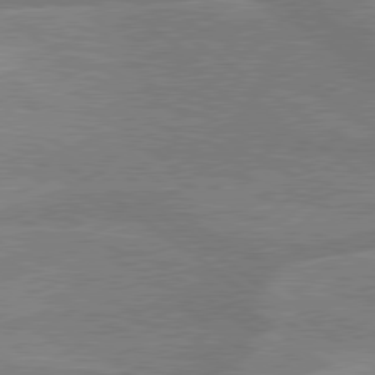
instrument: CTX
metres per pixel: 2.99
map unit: lApd
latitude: 79.4427
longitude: -121.0837
